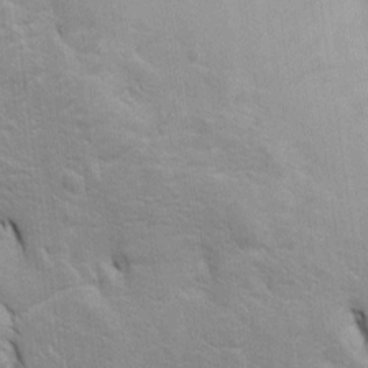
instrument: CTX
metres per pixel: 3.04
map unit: Htu
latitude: -4.8786
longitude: 151.1431
